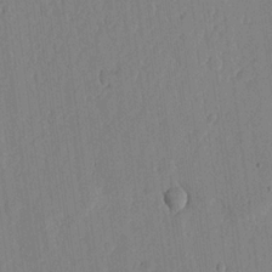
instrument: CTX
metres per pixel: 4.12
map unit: lHvf
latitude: 18.3089
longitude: -115.0458
